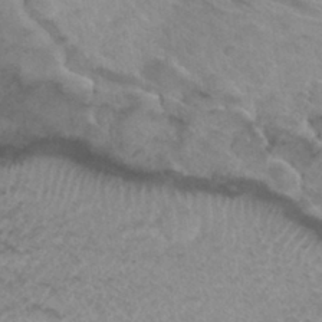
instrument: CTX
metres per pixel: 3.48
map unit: Hto
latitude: 31.7261
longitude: -47.9906
